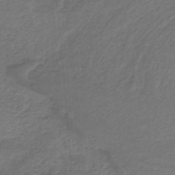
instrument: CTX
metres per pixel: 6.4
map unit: HNb
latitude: -34.4251
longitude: 60.1795
